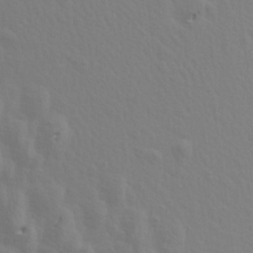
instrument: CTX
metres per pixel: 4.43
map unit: Aa
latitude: 19.1403
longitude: -144.9891
